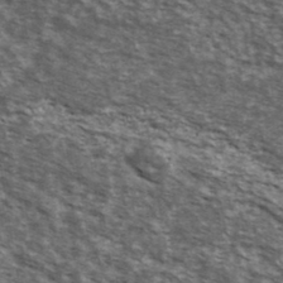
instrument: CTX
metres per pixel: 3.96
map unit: Ave
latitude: 39.4615
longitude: -108.3089
